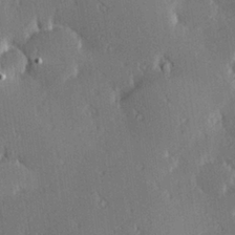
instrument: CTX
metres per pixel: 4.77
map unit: Hve
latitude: 27.2726
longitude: -93.6505
